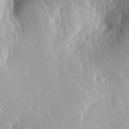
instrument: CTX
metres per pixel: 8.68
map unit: lAa
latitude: -7.1620
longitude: -124.8569
